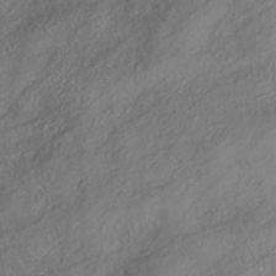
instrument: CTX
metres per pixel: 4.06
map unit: HNhu
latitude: -41.5777
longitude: 107.4833
